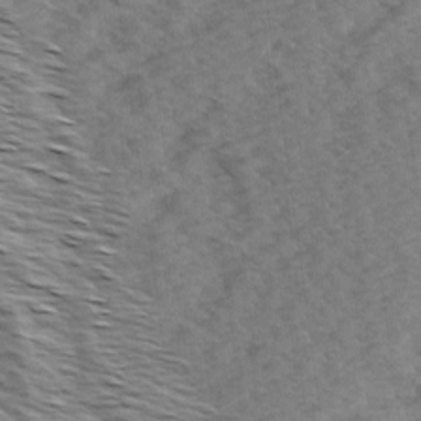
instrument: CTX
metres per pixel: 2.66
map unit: Ave
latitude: 14.5546
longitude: -103.4993
